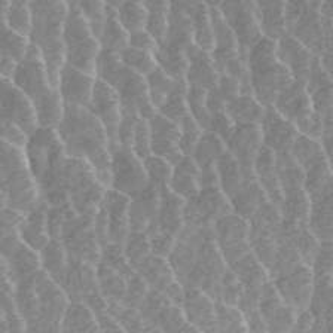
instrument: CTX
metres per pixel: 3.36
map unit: ANa
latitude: 45.5749
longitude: 29.4832
